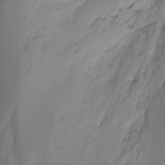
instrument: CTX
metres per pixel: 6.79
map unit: Nhu
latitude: -4.2172
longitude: -84.6113
